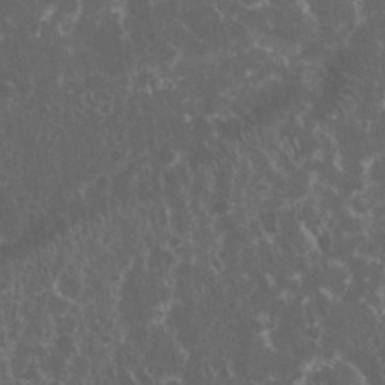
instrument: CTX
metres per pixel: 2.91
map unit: eHh
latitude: 34.1011
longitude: -61.9150
